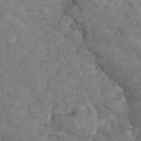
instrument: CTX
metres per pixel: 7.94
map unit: eHh
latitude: 34.8758
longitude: -65.1970
